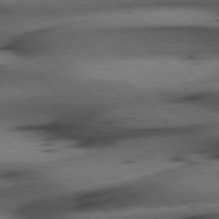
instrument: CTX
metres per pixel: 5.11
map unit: Hpe
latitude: 77.2348
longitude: -154.6301
